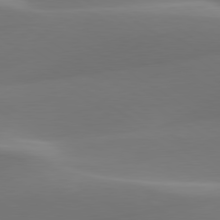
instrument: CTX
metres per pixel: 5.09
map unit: lApd
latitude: 79.8584
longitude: -92.3845
